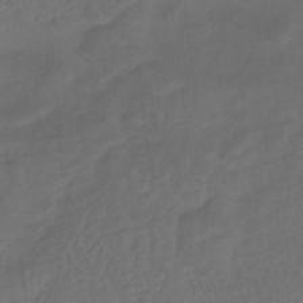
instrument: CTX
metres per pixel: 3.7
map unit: HNhu
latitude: -46.7463
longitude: 91.3888
